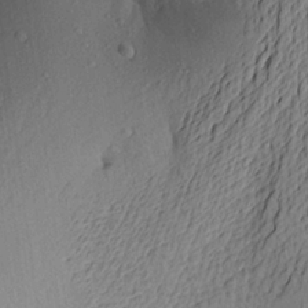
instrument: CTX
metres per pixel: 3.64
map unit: Aa
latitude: 22.7057
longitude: -149.8961
